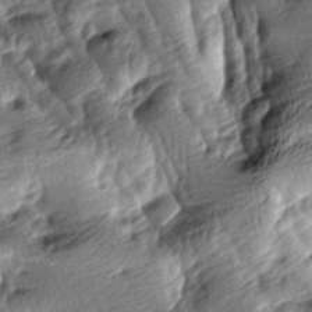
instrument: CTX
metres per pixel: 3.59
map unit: lAa
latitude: -9.0297
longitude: -126.4979
